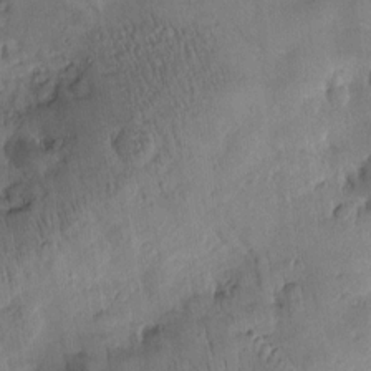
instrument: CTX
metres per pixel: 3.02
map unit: Htu
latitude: 1.7827
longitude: -178.1200
